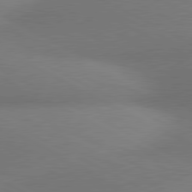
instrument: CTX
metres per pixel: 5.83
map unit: lApd
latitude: 80.6113
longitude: 128.6519
